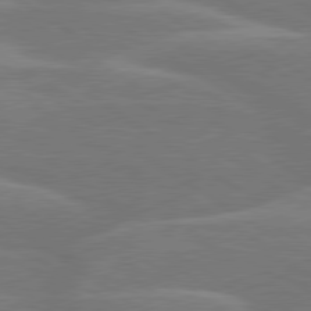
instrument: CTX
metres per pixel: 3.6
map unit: lApd
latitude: 79.7639
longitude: -122.4034
